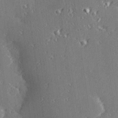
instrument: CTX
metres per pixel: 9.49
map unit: Hve
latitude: 28.1200
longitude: -92.2711
